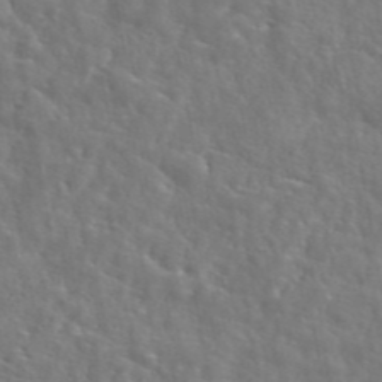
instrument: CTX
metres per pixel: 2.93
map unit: eAb
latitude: 45.3859
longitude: 127.4265
